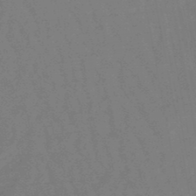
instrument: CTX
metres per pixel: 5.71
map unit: lHb
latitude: -47.5399
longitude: 80.1606
